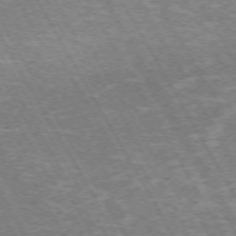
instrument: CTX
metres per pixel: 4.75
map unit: Hpe
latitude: -72.2928
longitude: 12.5952
